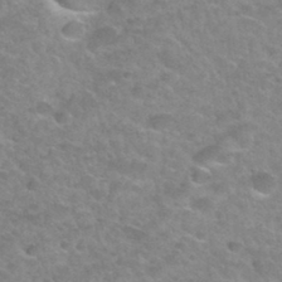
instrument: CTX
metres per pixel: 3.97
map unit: Hto
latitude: 34.6112
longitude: -49.4804
